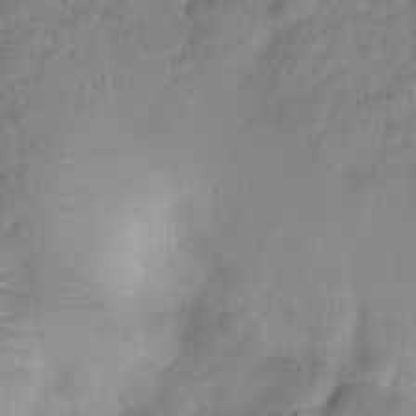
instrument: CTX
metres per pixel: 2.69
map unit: Ht
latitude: -5.7666
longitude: -20.9325
